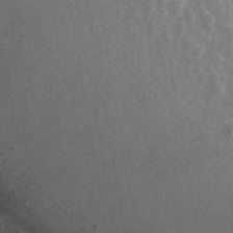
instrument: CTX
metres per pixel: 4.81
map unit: ANa
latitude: 43.4993
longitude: 25.3887
